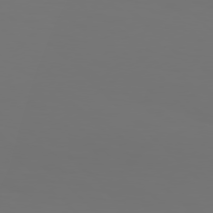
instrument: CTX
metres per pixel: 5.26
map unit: Hpe
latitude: 76.8002
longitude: -134.7624
